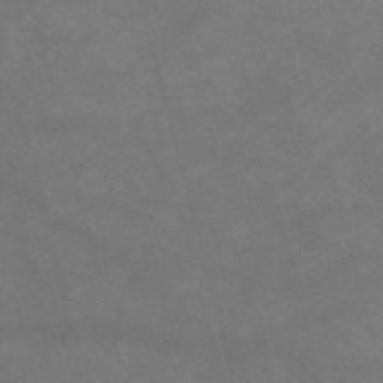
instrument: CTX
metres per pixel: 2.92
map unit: HNb
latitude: -55.0676
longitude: -40.4601
